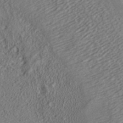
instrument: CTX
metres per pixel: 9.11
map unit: ANa
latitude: 36.3656
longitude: 13.0298
